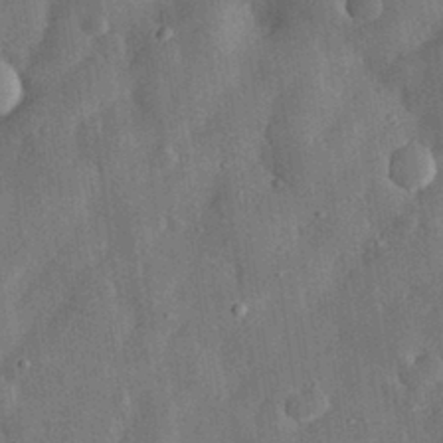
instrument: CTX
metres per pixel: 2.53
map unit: eHh
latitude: 31.4427
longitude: -75.2915
